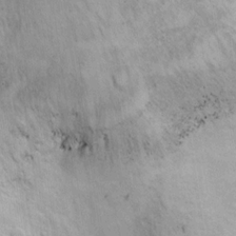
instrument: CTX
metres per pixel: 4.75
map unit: Ht
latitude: 11.6127
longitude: -32.7624
